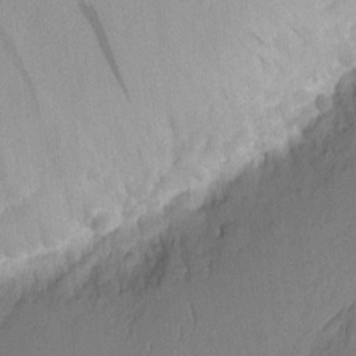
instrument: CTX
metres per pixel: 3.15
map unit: eHh
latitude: 5.3104
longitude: -75.6694
